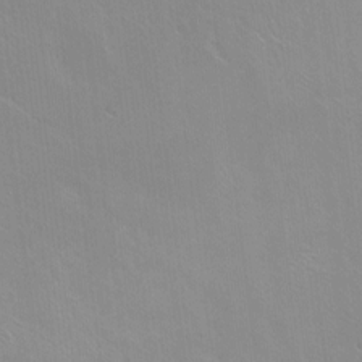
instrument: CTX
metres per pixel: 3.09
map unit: Ht
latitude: -14.4629
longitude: -42.4034
